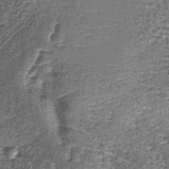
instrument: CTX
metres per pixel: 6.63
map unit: lHb
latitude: -38.9164
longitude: 64.0283
